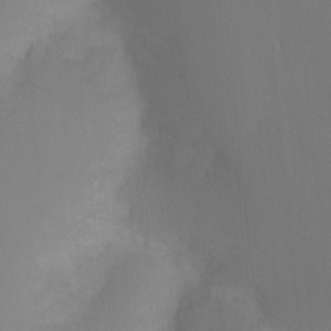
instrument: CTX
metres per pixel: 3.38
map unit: Nhu
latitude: -4.5951
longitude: -77.1025
